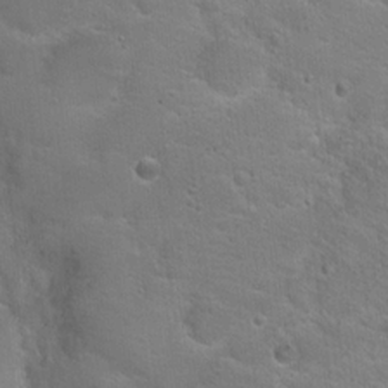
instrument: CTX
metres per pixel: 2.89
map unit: Hto
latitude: 18.3845
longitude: -36.2523
